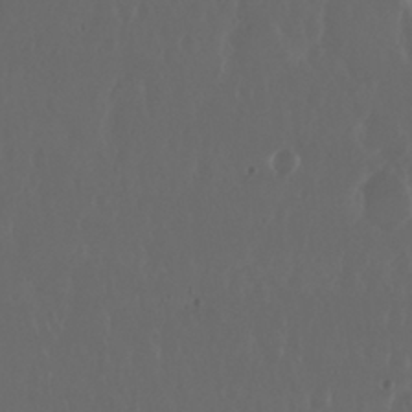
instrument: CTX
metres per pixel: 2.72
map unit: Nhu
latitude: 29.4237
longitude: -57.3859
